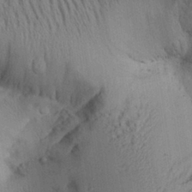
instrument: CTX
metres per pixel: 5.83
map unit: Aa
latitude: 26.3089
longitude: -134.4034
